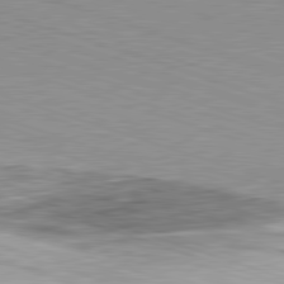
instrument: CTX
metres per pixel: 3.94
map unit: Hpe
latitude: -82.6518
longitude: 6.6329
